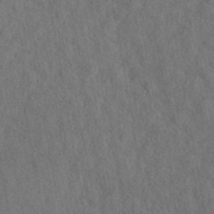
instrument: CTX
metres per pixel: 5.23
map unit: eAb
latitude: 43.9339
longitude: 109.1053
